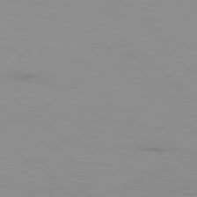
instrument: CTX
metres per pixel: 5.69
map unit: Ap
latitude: -78.8408
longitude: -71.3670
